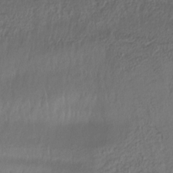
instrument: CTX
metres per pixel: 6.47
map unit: lHb
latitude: -32.6330
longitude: 63.7855
